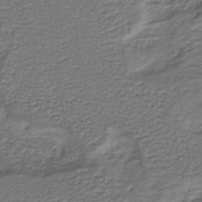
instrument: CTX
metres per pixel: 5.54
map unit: lHb
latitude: -38.2173
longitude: 57.1242
